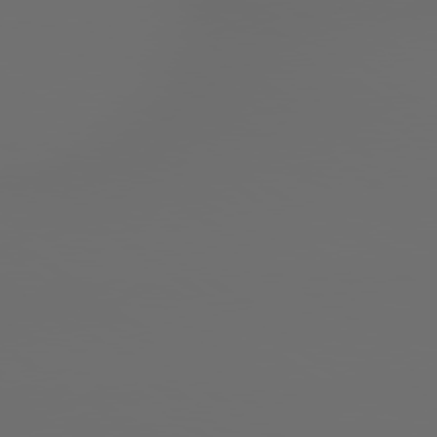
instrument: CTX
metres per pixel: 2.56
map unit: lApd
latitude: 79.2726
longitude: 176.1984
